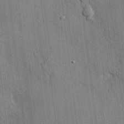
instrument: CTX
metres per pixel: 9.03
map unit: HNhu
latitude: 12.9136
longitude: 10.0472
